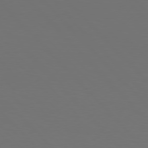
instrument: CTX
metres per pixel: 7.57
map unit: Hpe
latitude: 76.9136
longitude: -167.3481
